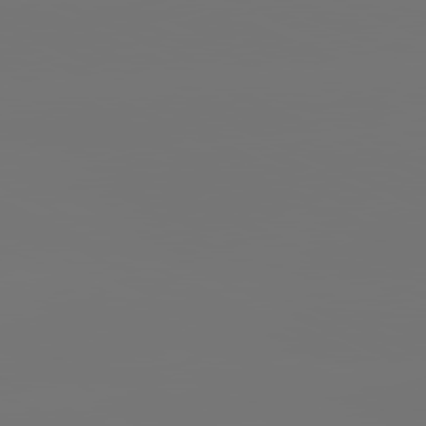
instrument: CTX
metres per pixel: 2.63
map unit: lApd
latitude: 81.4804
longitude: -152.3090
